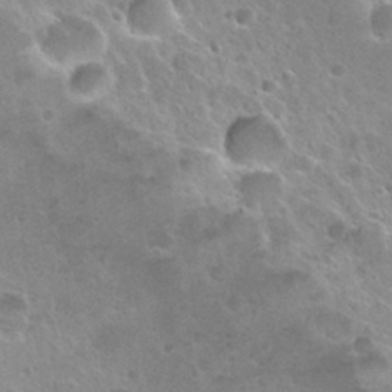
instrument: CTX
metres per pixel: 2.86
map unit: Nhu
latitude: 28.7057
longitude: -54.1578
